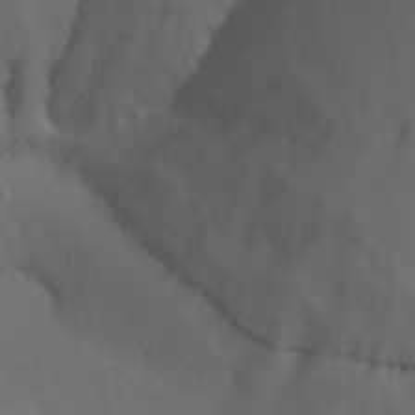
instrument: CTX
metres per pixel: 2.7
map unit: Nhu
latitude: -14.4062
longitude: -55.7638
